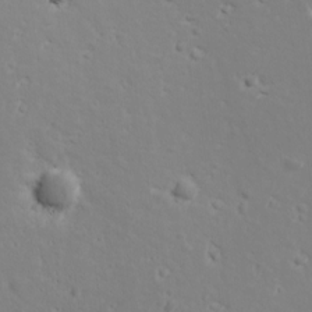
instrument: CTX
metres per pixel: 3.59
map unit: Ave
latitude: 18.8002
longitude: -132.8569
